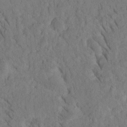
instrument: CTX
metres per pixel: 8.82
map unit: Htu
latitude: -1.6911
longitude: 172.5385
